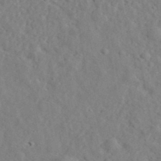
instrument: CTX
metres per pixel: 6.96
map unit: eHh
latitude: 35.1592
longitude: -78.2523
